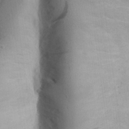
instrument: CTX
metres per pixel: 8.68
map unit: Aa
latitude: 28.6868
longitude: -145.2159
